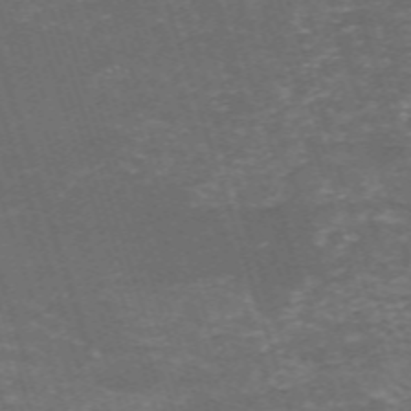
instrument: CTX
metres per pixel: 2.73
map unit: HNb
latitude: -54.5007
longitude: -36.3279
